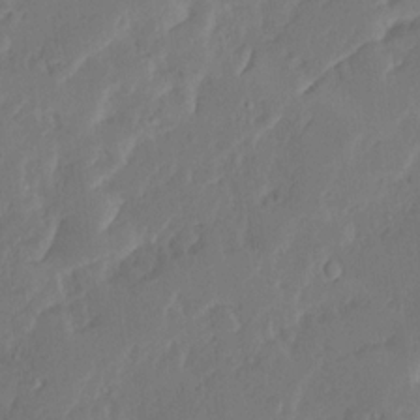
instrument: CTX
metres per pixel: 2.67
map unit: Ave
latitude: 15.1781
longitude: -137.9339
